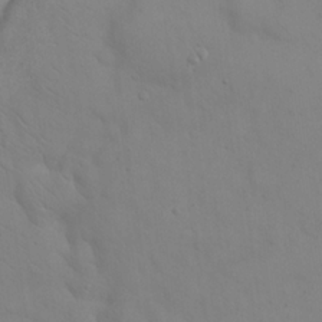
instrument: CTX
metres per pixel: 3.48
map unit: eHh
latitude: 21.7261
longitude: -61.8016
